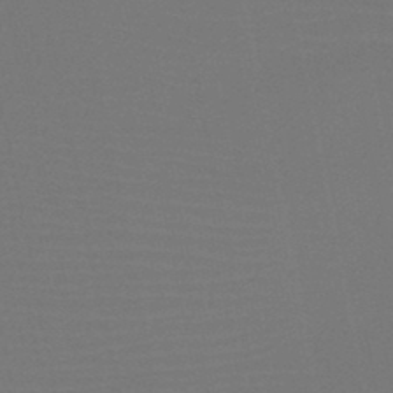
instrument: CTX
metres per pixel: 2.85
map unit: HNb
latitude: -47.3320
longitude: -42.8758
